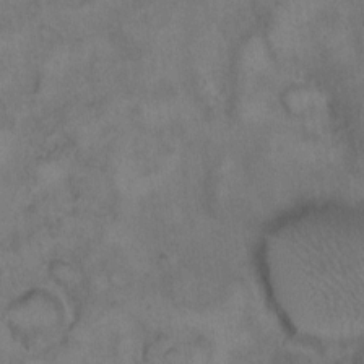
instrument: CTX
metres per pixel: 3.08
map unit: Hto
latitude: 9.0648
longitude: -60.4223
